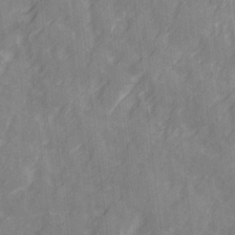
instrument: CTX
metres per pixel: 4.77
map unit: Ave
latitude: 20.1956
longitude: -131.9340
